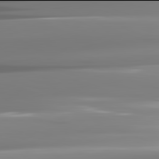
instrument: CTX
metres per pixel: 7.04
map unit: lApd
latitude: 81.9906
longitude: -136.8569
